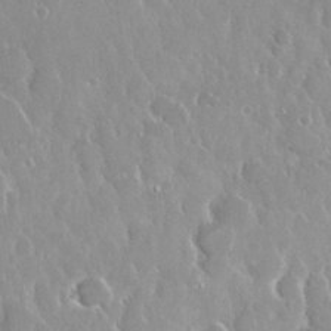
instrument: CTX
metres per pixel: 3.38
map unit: Nhu
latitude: 24.8002
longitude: -60.8380
